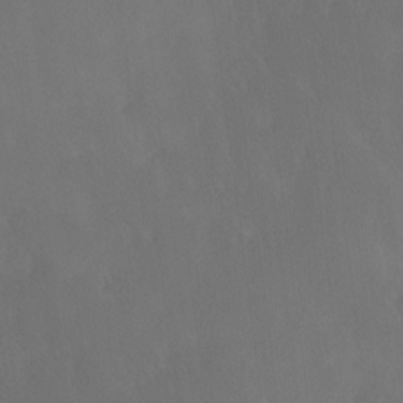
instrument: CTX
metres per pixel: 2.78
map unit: Ave
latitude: 12.5168
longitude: -105.4616
